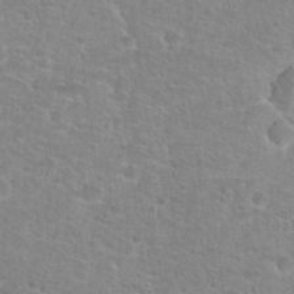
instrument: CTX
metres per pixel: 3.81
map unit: Hto
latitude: 25.2725
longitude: -48.7057
